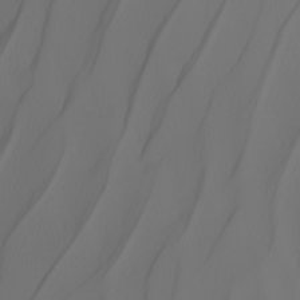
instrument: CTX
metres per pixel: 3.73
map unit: Nhu
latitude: -7.0486
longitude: -94.0444
